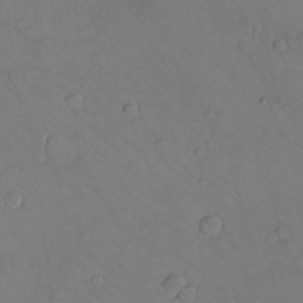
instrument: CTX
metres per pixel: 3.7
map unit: eHh
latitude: -10.4440
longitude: -65.9717
